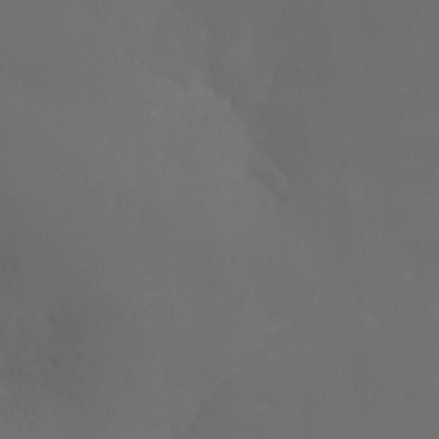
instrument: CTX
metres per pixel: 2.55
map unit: Aa
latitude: -7.1620
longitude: -72.8002
